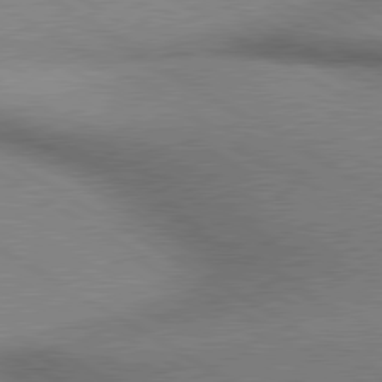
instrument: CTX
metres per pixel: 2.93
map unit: lApd
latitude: 80.0633
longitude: 164.0850
